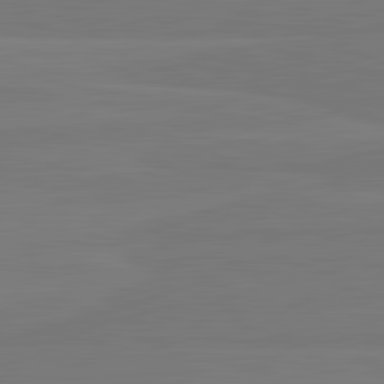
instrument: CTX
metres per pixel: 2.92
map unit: lApd
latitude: 82.2900
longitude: 164.6897
